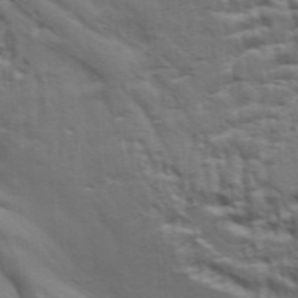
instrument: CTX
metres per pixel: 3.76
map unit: Aa
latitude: 33.0836
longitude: -135.8961
